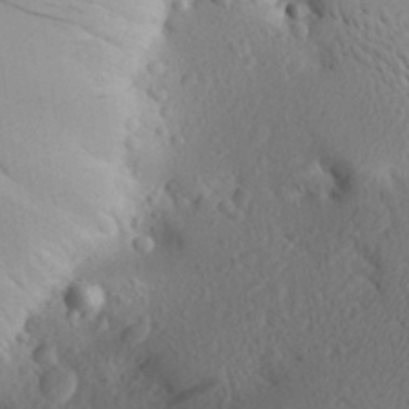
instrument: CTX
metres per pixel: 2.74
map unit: Aa
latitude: 27.8017
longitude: -145.2348
